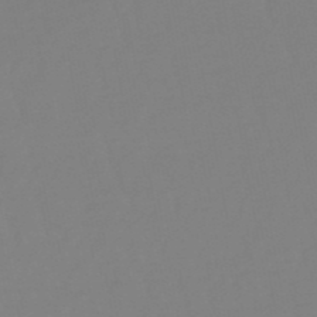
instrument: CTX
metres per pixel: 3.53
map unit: eHb
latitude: -49.8423
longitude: 73.9556
